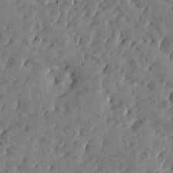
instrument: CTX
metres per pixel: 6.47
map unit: Htu
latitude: 1.1025
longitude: 179.3509
